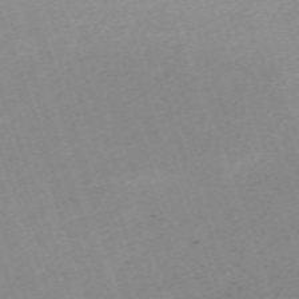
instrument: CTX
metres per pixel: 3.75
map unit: eHh
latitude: -64.8030
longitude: 50.5196
